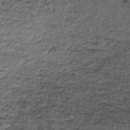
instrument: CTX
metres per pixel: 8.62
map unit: lHb
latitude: -38.0661
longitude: 66.8597
